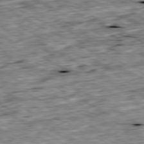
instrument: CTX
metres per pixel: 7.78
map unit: Ap
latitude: -80.5007
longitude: -89.0270
